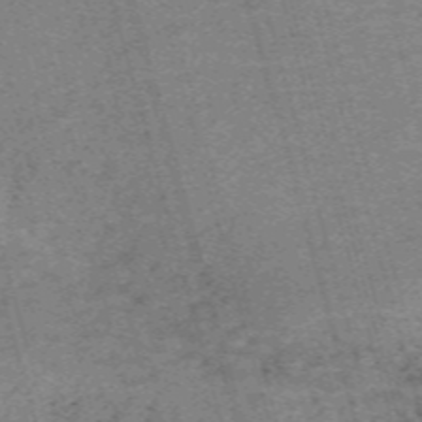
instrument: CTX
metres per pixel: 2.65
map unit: Nve
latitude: -59.5588
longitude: 63.9367
